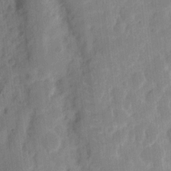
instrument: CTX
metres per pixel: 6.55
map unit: eHh
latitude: 9.3104
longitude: -65.8583
